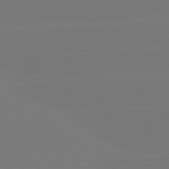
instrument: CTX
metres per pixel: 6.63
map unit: lApd
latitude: 81.0080
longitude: -148.9514
